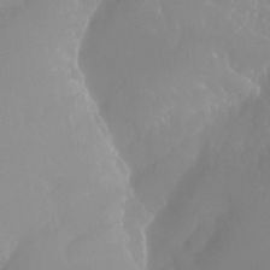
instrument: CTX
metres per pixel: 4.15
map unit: Aa
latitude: -13.3888
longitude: -59.7261
